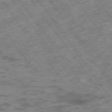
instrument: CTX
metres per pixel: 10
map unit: Hpe
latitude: -75.4077
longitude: -19.4615
